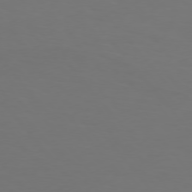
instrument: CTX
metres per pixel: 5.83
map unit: Hpe
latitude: 75.6694
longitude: -139.7072
